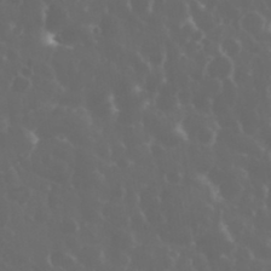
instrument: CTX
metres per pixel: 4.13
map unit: eHh
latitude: 33.7828
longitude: -59.7450
